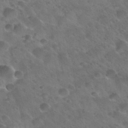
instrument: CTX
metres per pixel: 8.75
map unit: Nhu
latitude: 30.4979
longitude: -55.3670
